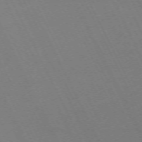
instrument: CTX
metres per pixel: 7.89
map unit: Hpe
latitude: -71.8234
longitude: 13.0109
